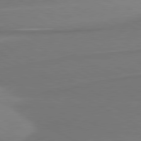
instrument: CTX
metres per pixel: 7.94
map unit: lApd
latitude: 80.4412
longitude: 167.9367
